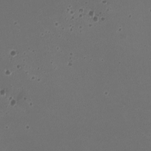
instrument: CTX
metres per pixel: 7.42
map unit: HNhu
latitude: -2.6707
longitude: -2.7624
